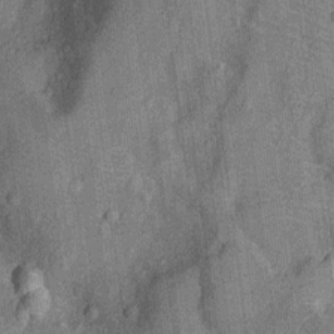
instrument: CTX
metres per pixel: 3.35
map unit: Nhu
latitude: -12.5952
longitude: -23.4615
